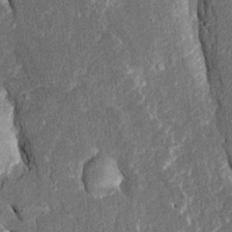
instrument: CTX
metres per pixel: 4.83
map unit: Htu
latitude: -1.1054
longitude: 150.2361
